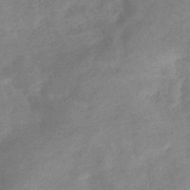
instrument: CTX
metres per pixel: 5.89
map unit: eHb
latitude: -37.0675
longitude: 77.0675
